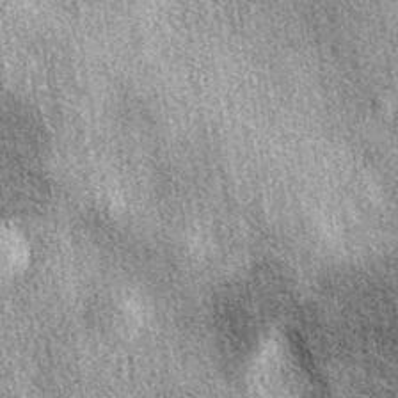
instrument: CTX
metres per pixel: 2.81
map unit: eAb
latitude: 38.5546
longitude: 105.9178
